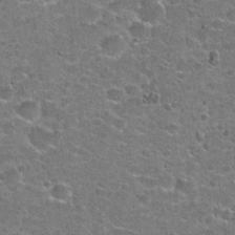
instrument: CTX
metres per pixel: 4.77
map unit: Hto
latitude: 21.0648
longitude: -48.7624
